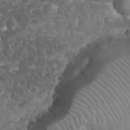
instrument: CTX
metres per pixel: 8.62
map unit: eHh
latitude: 33.4426
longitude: -64.8569
